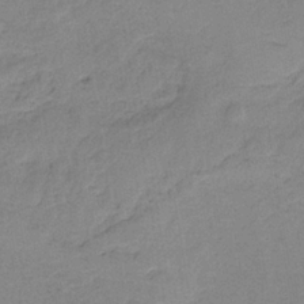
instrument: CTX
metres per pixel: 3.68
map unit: HNb
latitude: -34.2173
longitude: 59.5021
